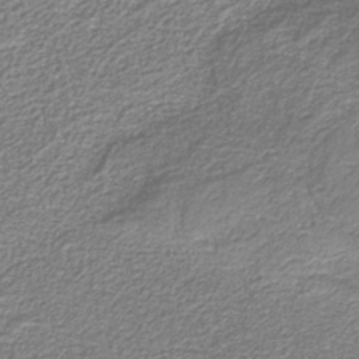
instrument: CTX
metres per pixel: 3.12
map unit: eAb
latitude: -39.2943
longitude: 52.4440
